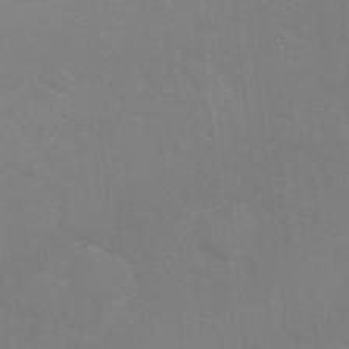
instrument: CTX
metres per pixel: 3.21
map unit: Nhu
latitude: 27.2537
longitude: -61.7071
